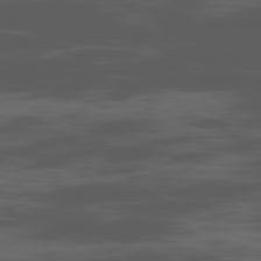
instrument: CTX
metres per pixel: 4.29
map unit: Ap
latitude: -80.8030
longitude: -62.7624
